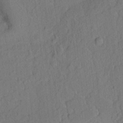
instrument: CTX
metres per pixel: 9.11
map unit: Ht
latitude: 8.0822
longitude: -76.1011
